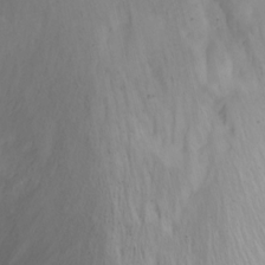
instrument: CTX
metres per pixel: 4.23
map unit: Nhu
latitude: -8.2739
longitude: -67.3481
